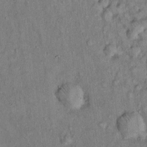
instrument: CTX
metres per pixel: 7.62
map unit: Hto
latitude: 14.4223
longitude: -59.3293
